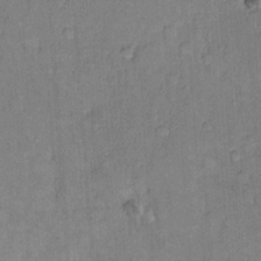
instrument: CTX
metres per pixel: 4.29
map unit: Hto
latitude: 10.4223
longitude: -61.7827
